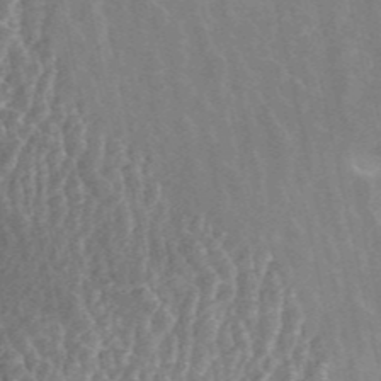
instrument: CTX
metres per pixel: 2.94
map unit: ANa
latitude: 45.8205
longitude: 25.5777
